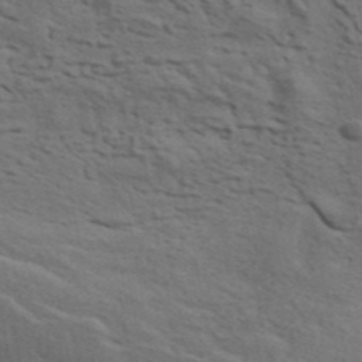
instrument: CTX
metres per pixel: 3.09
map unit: ANa
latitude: 44.6869
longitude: 37.9556
